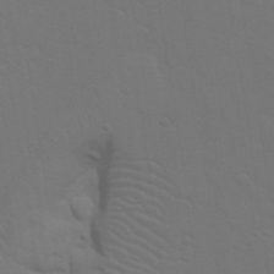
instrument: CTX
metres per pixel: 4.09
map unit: Nhu
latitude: 23.3482
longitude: -73.2348
